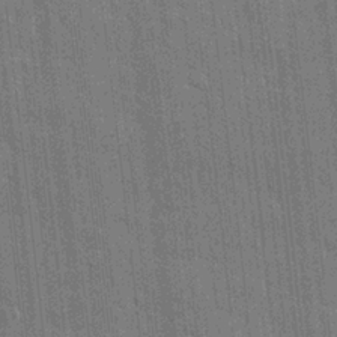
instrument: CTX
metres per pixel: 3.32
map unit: eHh
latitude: 6.3089
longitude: -74.6302
